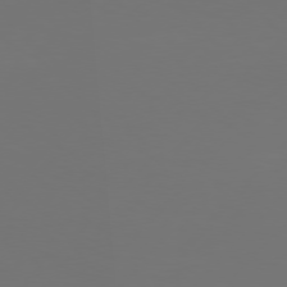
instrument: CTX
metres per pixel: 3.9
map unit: Hpe
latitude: 75.9150
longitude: -128.1389
